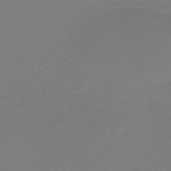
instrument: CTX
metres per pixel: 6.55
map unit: eHb
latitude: -46.5007
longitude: 84.6896
